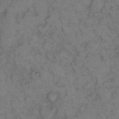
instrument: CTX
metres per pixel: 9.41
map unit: eHh
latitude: 12.1200
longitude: -63.2159
